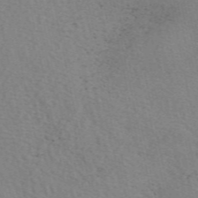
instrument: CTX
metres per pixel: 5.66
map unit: eAb
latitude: 50.6490
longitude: 109.2754
